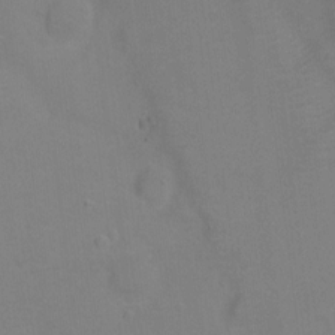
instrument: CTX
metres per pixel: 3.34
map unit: Hto
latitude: 0.3656
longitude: -33.6505
